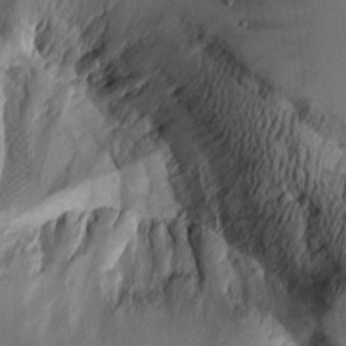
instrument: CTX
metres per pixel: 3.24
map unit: Aa
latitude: 11.1403
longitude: -127.4993
